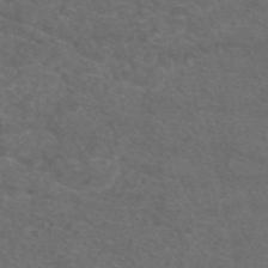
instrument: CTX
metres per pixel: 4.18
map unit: eAb
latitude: 47.8773
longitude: 112.8219
